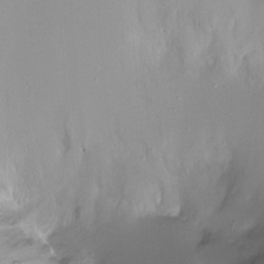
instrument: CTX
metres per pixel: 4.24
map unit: Ht
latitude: -12.4440
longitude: -45.3104
